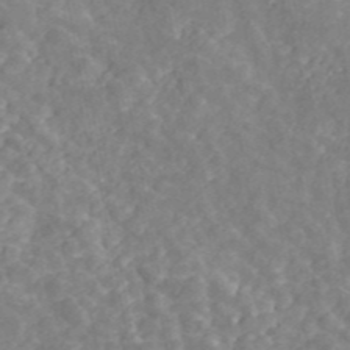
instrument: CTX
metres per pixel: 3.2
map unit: ANa
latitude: 45.3859
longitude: 23.1431
